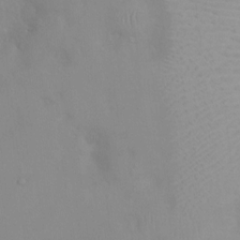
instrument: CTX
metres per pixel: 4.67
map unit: Ht
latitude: -0.3118
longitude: -16.1011
